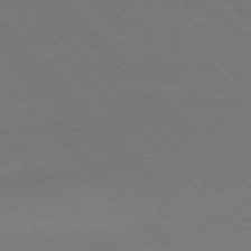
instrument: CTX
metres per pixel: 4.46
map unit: Ap
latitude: -76.6330
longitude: -85.7639
